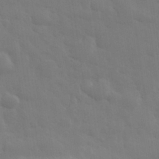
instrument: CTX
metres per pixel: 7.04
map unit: eHh
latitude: 31.4994
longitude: -70.1200
